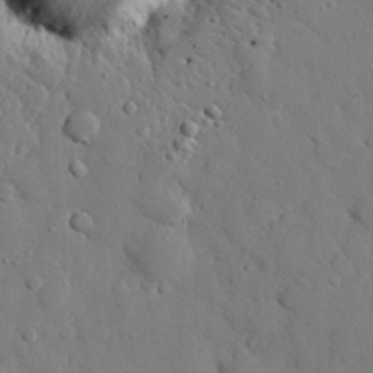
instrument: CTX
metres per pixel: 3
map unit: eHh
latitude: 27.4049
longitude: -78.7624
